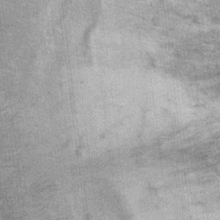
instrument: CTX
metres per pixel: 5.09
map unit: Ht
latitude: 9.5371
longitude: -37.3104
